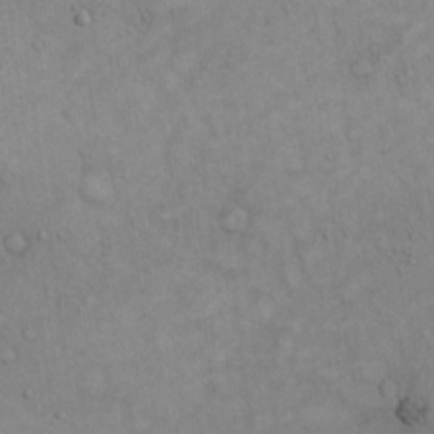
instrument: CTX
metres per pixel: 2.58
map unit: Hto
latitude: 14.6869
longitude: -60.8569
